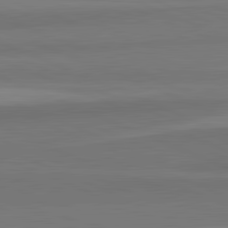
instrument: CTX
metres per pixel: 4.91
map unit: lApd
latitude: 82.4412
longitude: 157.0864
